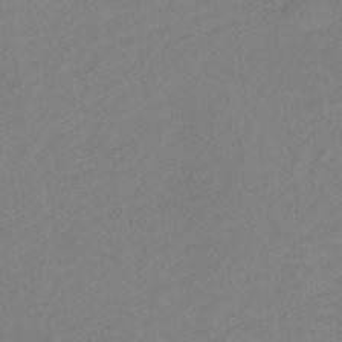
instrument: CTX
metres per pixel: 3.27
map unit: lHb
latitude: -33.0109
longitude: 64.2740
